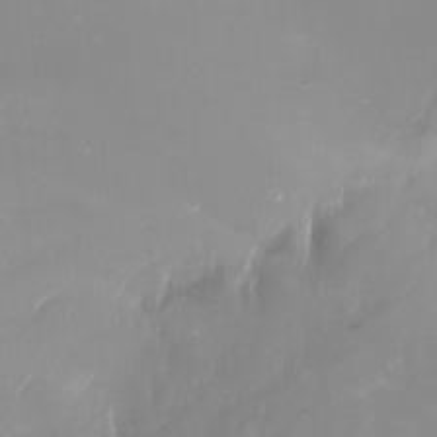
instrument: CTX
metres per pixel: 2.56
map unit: Nhu
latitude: -15.8801
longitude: -52.9136
